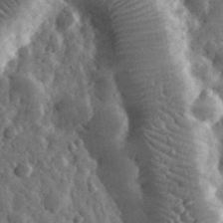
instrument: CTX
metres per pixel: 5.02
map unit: eHh
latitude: 32.7813
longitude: -70.1200
